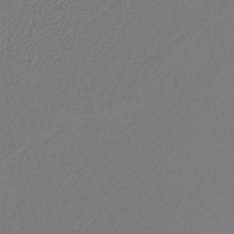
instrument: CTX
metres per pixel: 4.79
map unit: lHb
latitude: -42.9163
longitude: 60.4818
